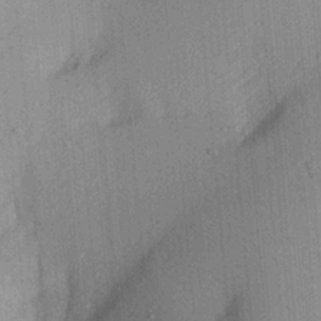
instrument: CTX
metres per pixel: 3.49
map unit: Aa
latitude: 21.5182
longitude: -144.1767
